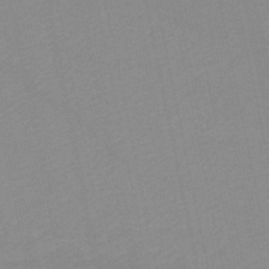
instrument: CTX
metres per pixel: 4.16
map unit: lHb
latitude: -46.6707
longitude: 61.0864
